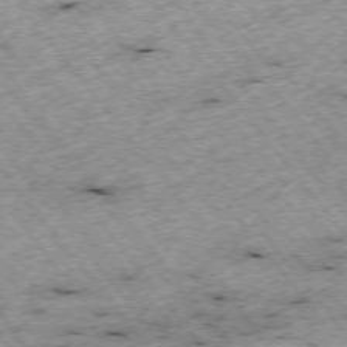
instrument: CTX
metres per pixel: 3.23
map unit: Hpe
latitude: -75.2187
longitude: -18.3089
